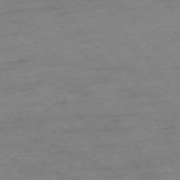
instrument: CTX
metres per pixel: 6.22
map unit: Ap
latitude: -75.1620
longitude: -84.4223
